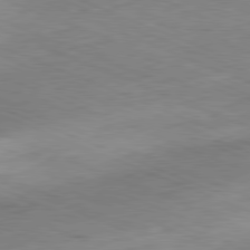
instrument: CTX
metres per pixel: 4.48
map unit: Ap
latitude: -81.8423
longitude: -82.6301
